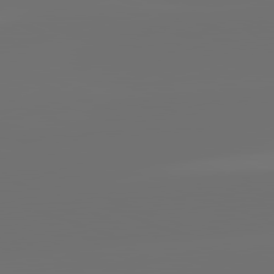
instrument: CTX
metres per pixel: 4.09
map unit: lApd
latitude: 82.1388
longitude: -160.1955
